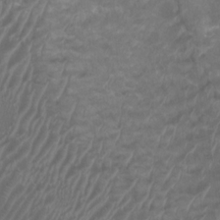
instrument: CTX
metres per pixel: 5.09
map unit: HNhu
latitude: 2.4790
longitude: -1.3481
